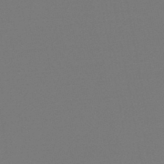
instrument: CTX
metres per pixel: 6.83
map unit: lHb
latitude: -45.6911
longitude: 68.6707
